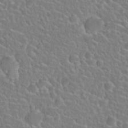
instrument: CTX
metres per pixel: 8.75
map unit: Nhu
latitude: 25.2159
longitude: -51.0080
